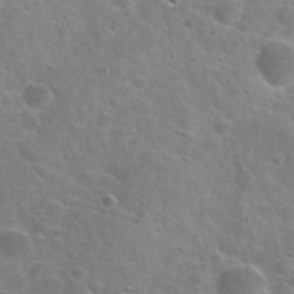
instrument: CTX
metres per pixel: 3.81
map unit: Hto
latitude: 28.1955
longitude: -48.3656
